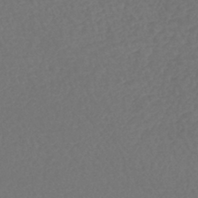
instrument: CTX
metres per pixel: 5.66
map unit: lHb
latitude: -43.1242
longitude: 68.8408
